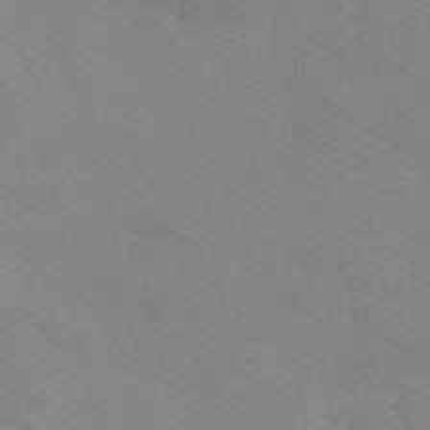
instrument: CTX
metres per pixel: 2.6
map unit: eAb
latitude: 50.8569
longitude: 111.5966
